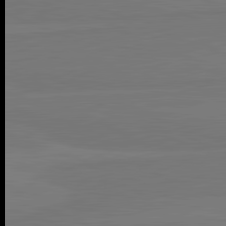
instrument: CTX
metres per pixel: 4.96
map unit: lApd
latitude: 81.9339
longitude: -179.9906
